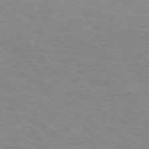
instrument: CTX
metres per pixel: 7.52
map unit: Hpe
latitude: 75.8961
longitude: -146.8947
